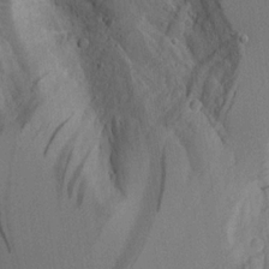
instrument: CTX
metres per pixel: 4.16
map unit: Aa
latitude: 18.4790
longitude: -126.5735
